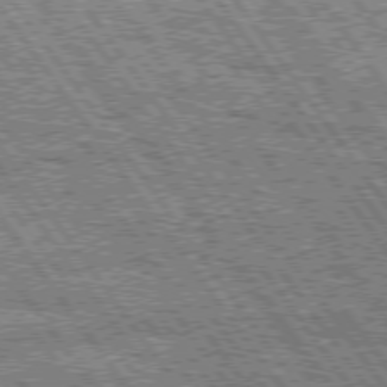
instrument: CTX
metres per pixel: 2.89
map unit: Hpe
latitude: 74.8758
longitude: -154.1200
